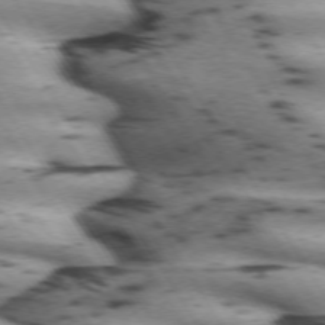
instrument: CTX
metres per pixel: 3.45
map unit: lApd
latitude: 71.7449
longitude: -52.8569
